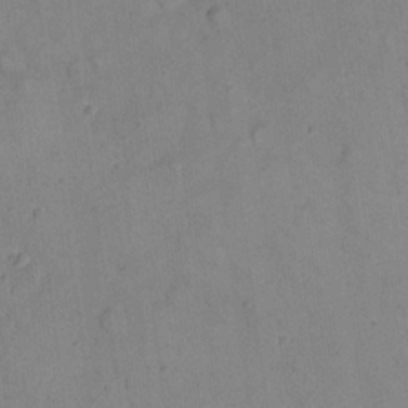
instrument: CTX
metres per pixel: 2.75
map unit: eHh
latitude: 20.9703
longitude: -61.9906
